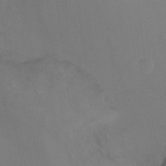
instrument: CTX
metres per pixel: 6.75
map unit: Hto
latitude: -10.3873
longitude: -36.5357
